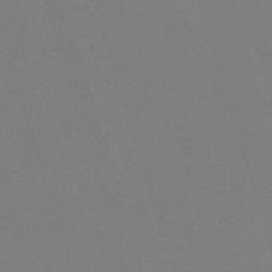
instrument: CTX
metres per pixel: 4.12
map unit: eHh
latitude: -63.3131
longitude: 50.6518
